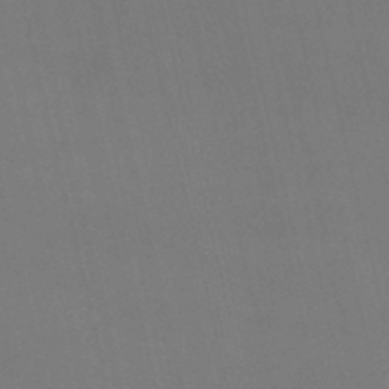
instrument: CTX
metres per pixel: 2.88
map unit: lHb
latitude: -49.0676
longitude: 70.6519
